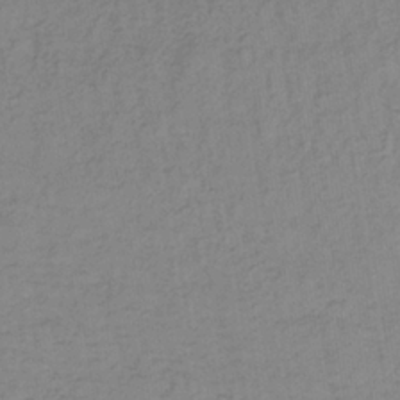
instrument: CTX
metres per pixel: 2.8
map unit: lHb
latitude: -35.4076
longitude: 70.2173
